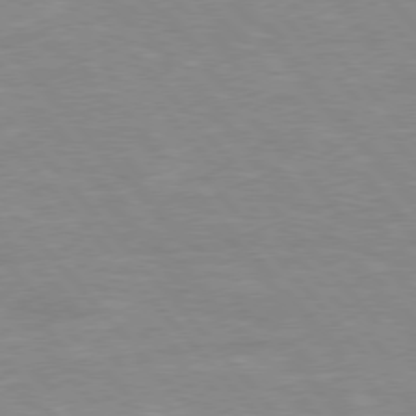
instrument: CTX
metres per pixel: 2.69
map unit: Hpe
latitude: 76.1766
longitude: -151.8583
